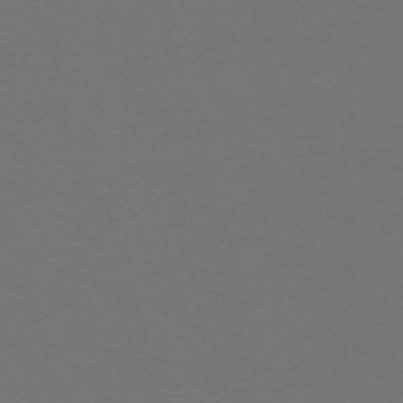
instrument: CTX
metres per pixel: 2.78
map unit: eHh
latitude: -63.6533
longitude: 52.5006
